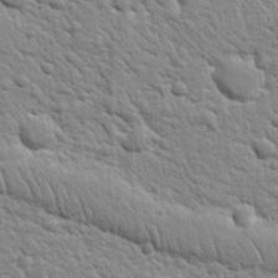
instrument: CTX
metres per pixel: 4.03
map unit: Nhu
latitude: 20.5168
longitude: -78.9136
